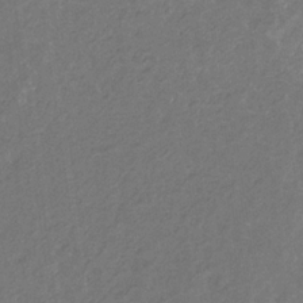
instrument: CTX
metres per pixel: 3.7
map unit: eHb
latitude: -30.8786
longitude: 70.1417
